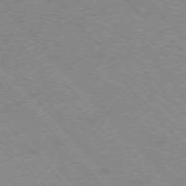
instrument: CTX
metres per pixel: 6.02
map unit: Ap
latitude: -76.8030
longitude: -62.1956
